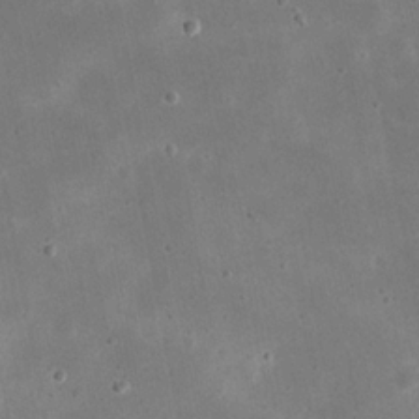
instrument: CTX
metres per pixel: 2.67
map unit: eHh
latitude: 21.7261
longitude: -68.0633
